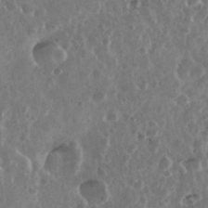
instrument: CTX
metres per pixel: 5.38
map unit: eHh
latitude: 34.4790
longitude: -57.9717
